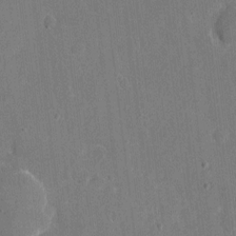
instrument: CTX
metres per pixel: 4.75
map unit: eHh
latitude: 4.7813
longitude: -66.9513
